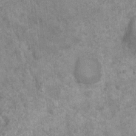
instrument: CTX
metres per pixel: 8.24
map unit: Nhu
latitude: 6.7246
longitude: -20.3845
